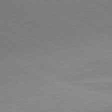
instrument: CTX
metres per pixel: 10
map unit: lApd
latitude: 80.2145
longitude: 128.1795
